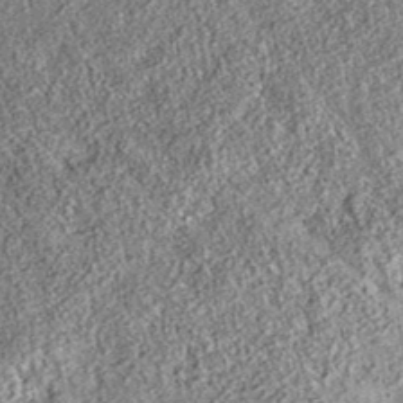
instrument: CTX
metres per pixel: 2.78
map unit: eAb
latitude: 36.1200
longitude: 108.1984
